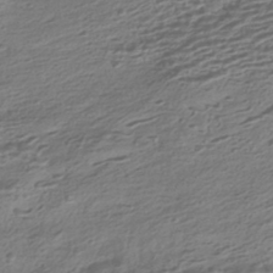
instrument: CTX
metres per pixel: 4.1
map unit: HNhu
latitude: -42.5195
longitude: 100.6518
